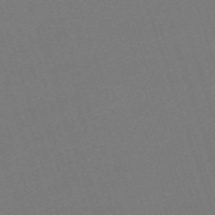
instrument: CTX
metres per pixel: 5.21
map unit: eHh
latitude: -63.5021
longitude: 50.4818
